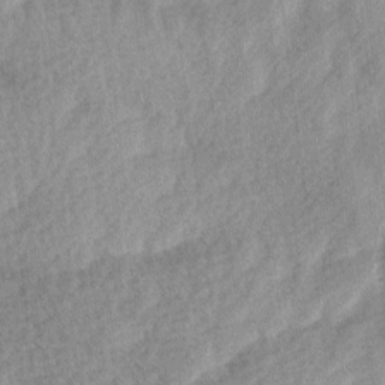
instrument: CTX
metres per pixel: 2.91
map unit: Ave
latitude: 11.0648
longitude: -107.1025
